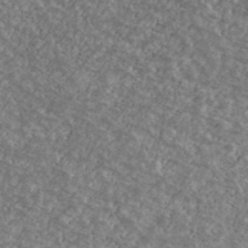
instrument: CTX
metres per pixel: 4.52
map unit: Ave
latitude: 39.6505
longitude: -110.4601
